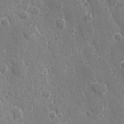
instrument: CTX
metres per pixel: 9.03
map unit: Hve
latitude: 25.1214
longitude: 146.4251
